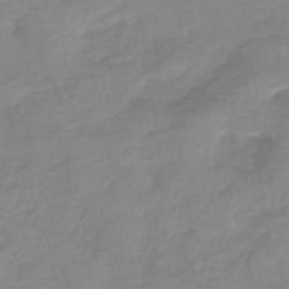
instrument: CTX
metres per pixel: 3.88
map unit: eHb
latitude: -41.3887
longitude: 84.2550
